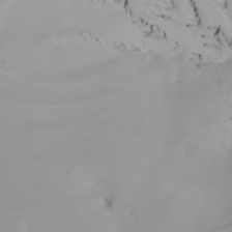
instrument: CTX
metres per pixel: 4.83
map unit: Nhu
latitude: -5.7288
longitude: -96.2333
